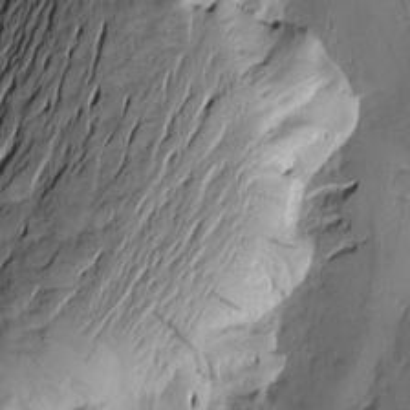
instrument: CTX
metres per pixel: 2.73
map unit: Htu
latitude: -3.0297
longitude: -177.1781
